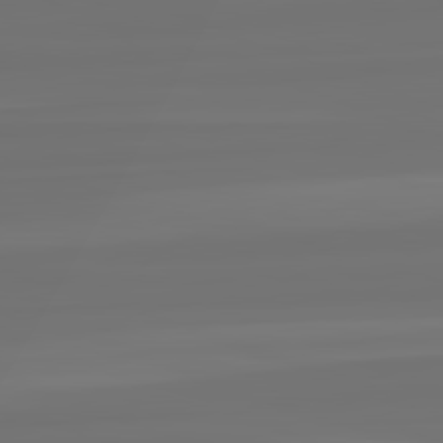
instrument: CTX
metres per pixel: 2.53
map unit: lApd
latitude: 82.5167
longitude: -177.1970
